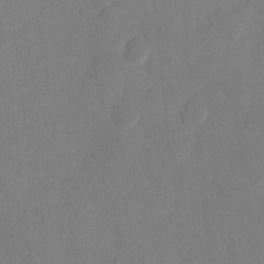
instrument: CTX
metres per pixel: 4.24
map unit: eHh
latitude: 9.8206
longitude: -68.0255
